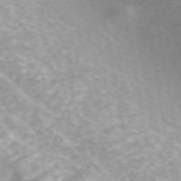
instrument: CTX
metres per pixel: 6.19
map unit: ANa
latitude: 45.6505
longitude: 21.9367
